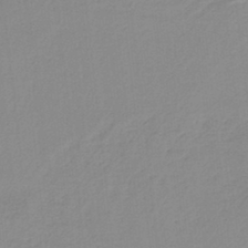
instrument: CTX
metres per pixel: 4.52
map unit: HNb
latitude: -36.2928
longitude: 56.0094
